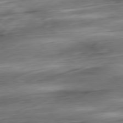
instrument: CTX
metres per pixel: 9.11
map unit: Ap
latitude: -80.3873
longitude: -69.2348
